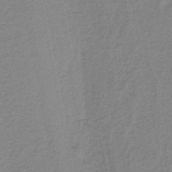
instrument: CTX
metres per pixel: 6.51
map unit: HNb
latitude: -38.5574
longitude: 54.5574
